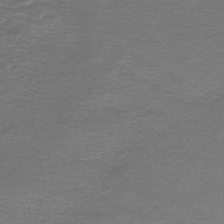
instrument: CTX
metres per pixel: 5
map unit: lHb
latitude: -44.7274
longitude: 56.9730
